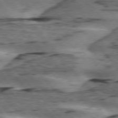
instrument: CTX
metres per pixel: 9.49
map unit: lApd
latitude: 75.9717
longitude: -77.8772
